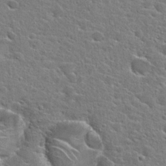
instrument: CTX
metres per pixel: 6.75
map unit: Hto
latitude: 24.4223
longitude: -44.5546
